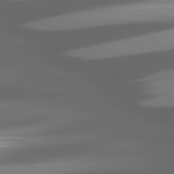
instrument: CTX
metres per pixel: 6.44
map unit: lApd
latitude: 80.5924
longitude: -145.1025
